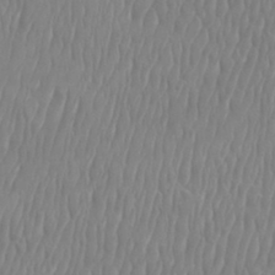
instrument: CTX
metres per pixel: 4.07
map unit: Htu
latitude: -9.0108
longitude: -76.4223
